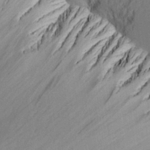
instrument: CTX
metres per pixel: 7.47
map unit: Aa
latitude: 26.0444
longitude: -129.6694
